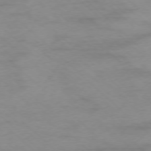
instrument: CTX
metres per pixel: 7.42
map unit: Ap
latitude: -76.8030
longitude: -77.0458
